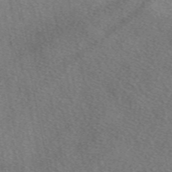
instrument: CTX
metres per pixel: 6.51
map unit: eAb
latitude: 50.5734
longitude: 116.7841
